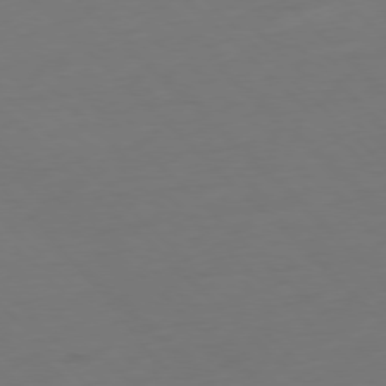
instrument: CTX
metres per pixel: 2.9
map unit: Ap
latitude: -78.3117
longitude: -62.2712
